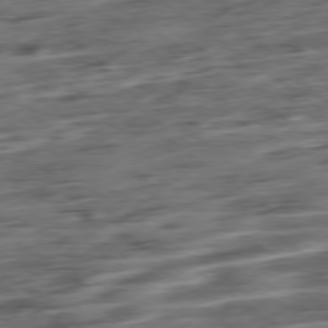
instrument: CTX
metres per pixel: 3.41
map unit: Ap
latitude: -79.4643
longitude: -48.2334
